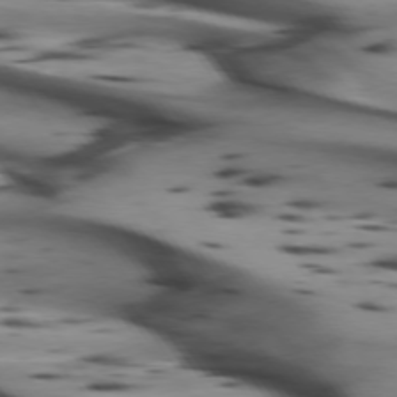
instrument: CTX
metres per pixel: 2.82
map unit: lApd
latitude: 74.2900
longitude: -64.7246
